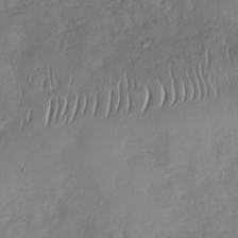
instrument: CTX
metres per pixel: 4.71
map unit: Nhu
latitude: -31.5021
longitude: -61.6127
